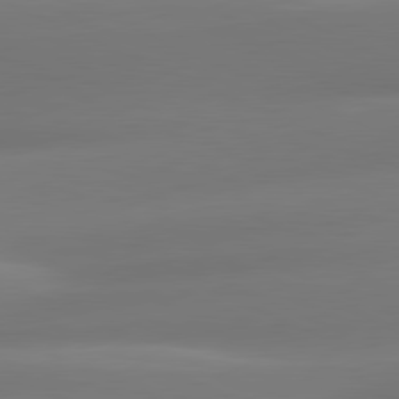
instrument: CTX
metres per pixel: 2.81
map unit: lApd
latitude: 81.1025
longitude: -161.1781
